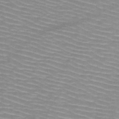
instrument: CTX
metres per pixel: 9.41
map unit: HNb
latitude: -47.5210
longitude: -45.1214
